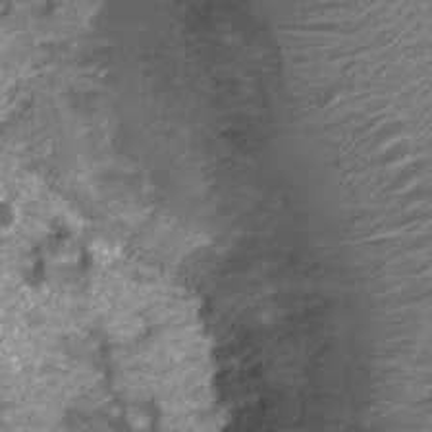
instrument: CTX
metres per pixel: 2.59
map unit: Nhu
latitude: 3.3481
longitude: -17.6127
